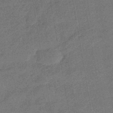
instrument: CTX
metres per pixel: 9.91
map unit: eHb
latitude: -45.6533
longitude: 87.0675
